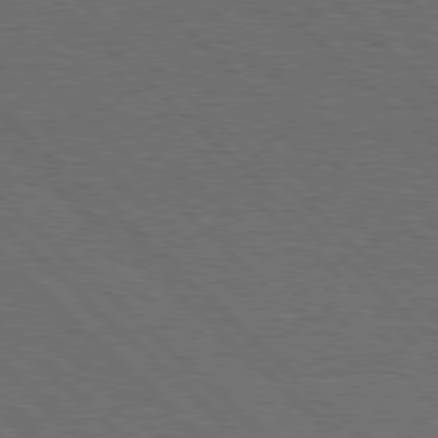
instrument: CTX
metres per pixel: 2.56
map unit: Hpe
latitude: 77.7071
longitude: -127.3104
